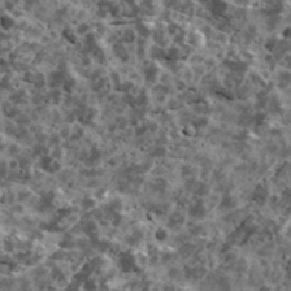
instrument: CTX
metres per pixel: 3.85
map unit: Ave
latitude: 18.1389
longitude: -134.6868
